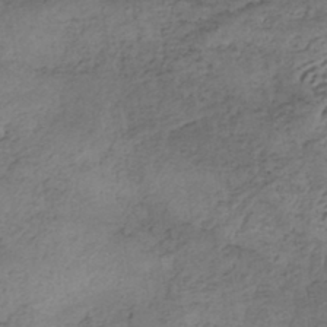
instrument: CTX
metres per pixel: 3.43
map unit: eHh
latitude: -42.5762
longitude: 119.7478
